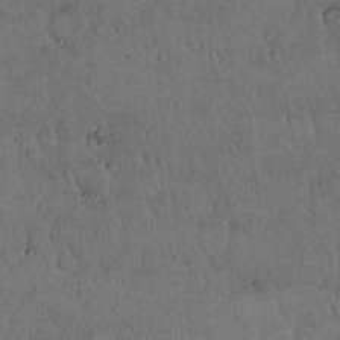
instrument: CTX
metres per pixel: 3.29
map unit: Hto
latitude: 16.8002
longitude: -59.8017
